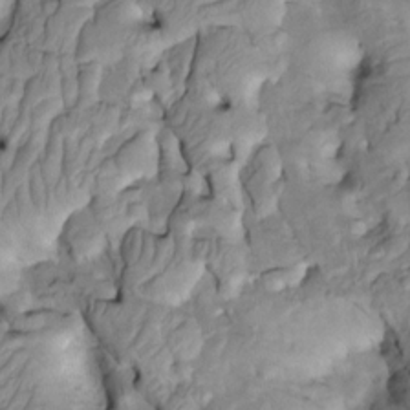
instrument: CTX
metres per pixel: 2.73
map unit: Htu
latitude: -3.0675
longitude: 149.8423
